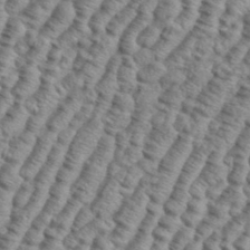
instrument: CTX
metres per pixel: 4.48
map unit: eHh
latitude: 37.3104
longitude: -136.9892
